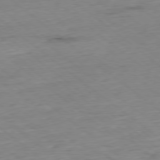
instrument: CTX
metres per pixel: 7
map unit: Hpe
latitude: -78.8219
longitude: 11.3321
